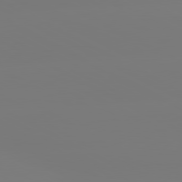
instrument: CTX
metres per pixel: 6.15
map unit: lApd
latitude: 80.4979
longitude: -148.2523
